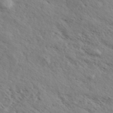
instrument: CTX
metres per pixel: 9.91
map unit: eHh
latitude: 36.1389
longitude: -138.8380
